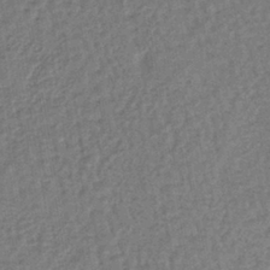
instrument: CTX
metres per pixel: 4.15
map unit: lHb
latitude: -38.6330
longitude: 63.5399
